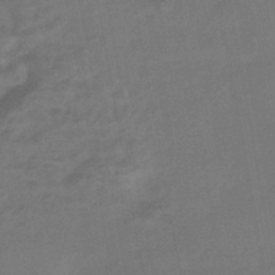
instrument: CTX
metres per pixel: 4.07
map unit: HNhu
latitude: -43.6343
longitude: 91.6722
